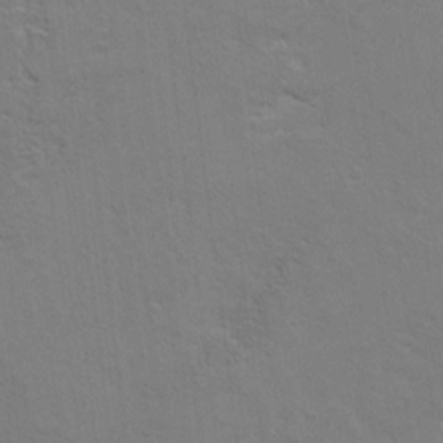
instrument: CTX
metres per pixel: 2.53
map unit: Hto
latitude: 9.8395
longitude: -35.4804
